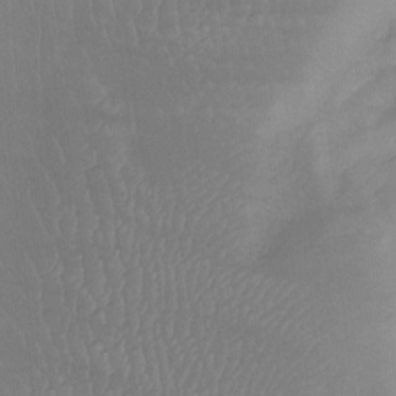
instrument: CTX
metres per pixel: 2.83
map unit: Ht
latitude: -15.0865
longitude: -53.3104
